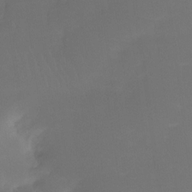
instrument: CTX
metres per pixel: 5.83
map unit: Ht
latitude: -15.6155
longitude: -48.4223
